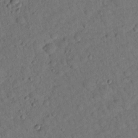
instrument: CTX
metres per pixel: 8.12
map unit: lHvf
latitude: 14.2901
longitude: 178.4251
